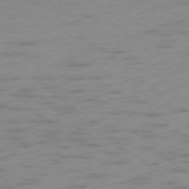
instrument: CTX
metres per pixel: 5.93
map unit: Ap
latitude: -78.3684
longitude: -63.3482
